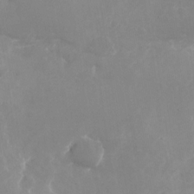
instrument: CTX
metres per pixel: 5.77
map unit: Nhu
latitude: -27.3509
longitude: -75.6694
